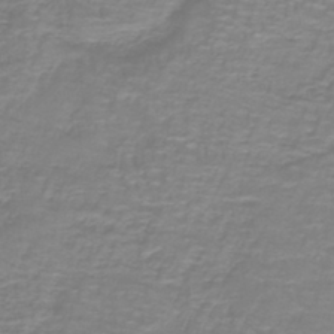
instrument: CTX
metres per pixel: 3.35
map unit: lHb
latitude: -41.2754
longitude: 56.9164
